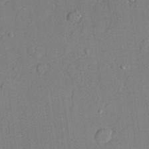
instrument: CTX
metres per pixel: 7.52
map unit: lHvf
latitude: 21.4238
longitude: 144.5385
